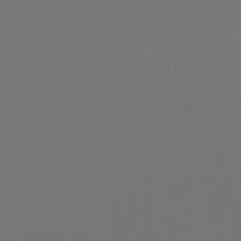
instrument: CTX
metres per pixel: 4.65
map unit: Nhu
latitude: -6.0472
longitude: -95.9150
